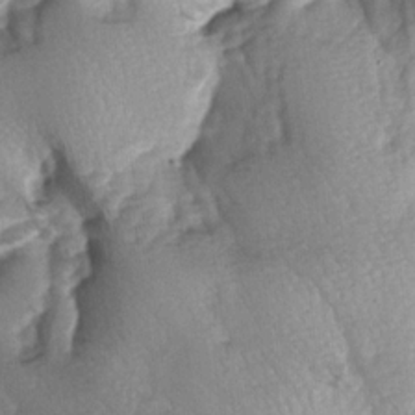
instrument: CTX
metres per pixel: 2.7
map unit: lAa
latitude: -6.1228
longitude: -126.1767
